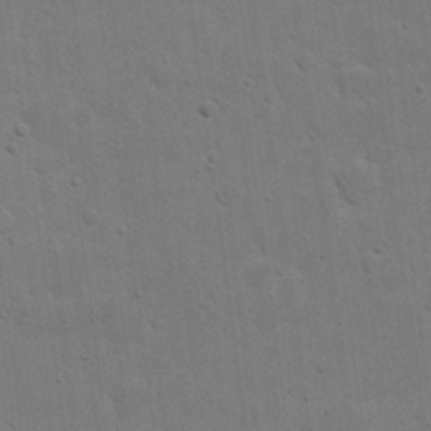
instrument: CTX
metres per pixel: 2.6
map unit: eHh
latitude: 21.0270
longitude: -62.5924
